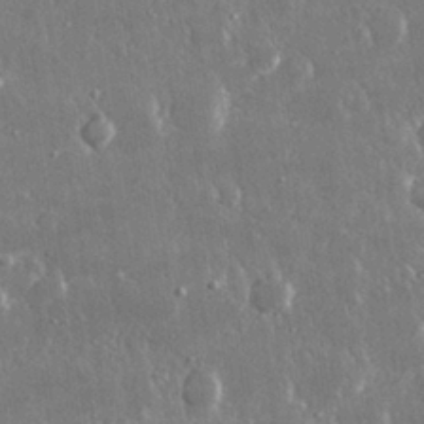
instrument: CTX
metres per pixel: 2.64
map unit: lHvf
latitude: 30.7436
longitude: -92.4223
